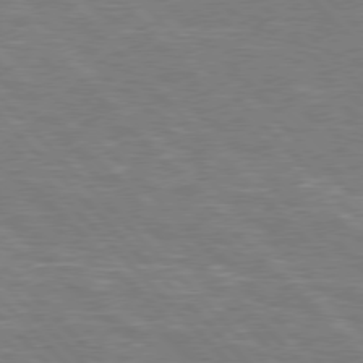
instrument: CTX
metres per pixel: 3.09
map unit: Hpe
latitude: 76.6112
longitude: -151.3481
